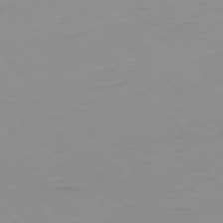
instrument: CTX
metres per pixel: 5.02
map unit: Hpe
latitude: -78.6707
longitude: 12.0850
